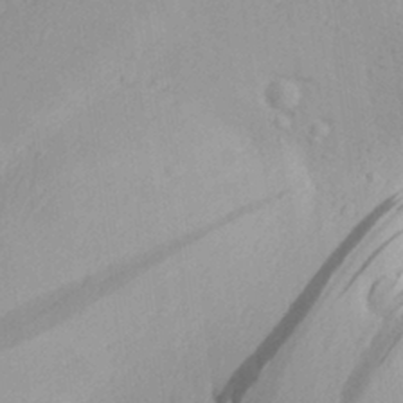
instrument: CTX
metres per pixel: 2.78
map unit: Aa
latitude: 28.9136
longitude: -138.3467
